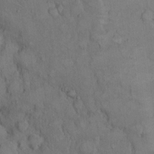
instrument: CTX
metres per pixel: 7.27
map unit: Hto
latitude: 10.1956
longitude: -60.7246
